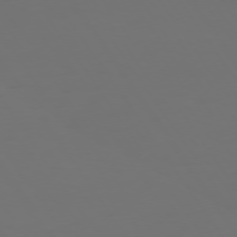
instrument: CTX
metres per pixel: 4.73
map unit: Hpe
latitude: 73.6883
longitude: -127.5560
